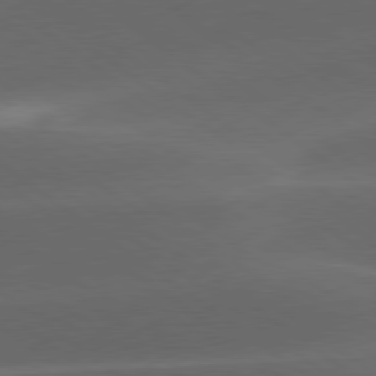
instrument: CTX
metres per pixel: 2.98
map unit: lApd
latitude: 79.1214
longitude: -49.1214
